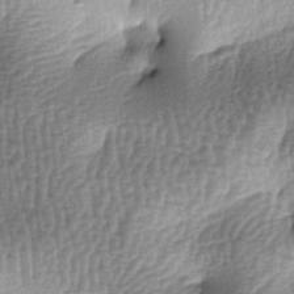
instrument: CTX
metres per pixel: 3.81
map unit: lAa
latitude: -6.5951
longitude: -128.1011
